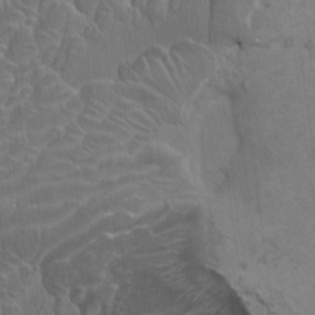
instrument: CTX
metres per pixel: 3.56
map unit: HNhu
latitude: 4.6868
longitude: 7.3887
